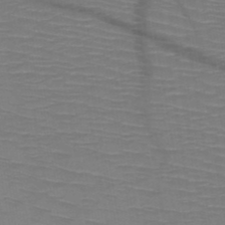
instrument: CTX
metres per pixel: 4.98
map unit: HNb
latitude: -48.8219
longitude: -44.9325
